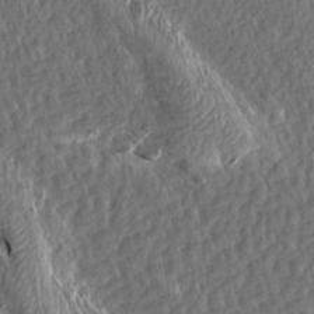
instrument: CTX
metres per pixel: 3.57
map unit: Aa
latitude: 13.9528
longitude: -144.8569
